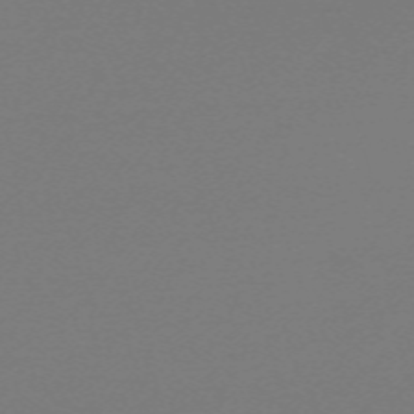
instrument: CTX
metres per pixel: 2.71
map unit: eHh
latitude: -63.2565
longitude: 52.6140
